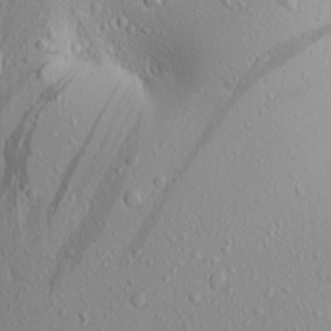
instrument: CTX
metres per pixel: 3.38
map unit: Aa
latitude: 17.2537
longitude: -147.6505
